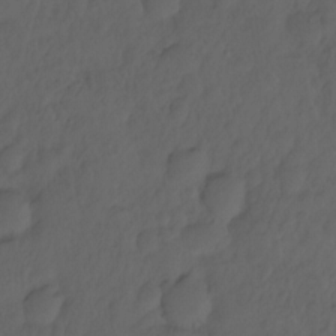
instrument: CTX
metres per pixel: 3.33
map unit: Hto
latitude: -7.8422
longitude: -45.5938
